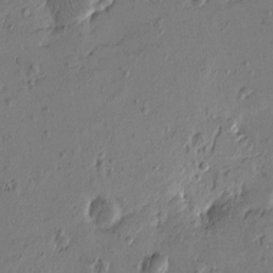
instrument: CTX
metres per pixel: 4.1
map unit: Htu
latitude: -2.7841
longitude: -178.1011
